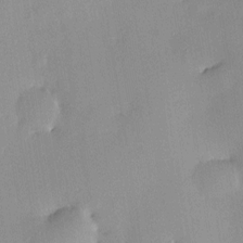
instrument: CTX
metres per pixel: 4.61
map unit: HNhu
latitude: 4.1389
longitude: 14.3307
